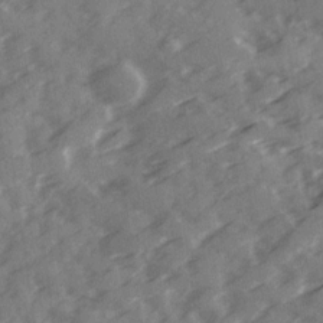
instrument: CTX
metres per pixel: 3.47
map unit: Ave
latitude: 19.0458
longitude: -131.0081
